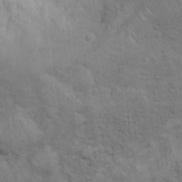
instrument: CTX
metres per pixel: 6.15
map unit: Ht
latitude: 10.9703
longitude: -39.5182
